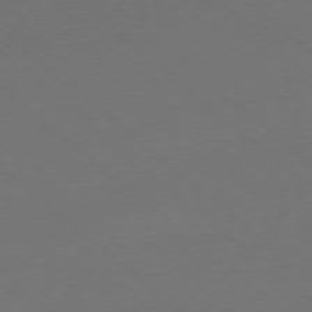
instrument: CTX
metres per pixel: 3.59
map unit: Ap
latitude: -78.4440
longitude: -57.0458
